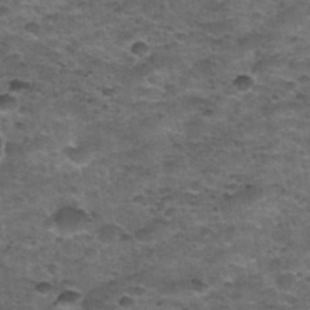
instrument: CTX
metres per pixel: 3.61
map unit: Nhu
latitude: 32.1955
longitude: -53.2726
